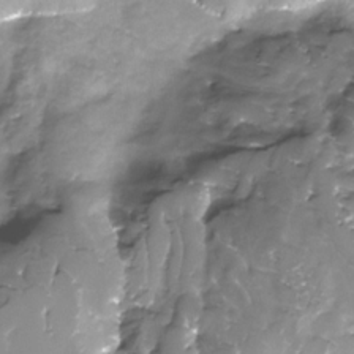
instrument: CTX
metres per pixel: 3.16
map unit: Nhe
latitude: -32.1039
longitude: -93.3292
